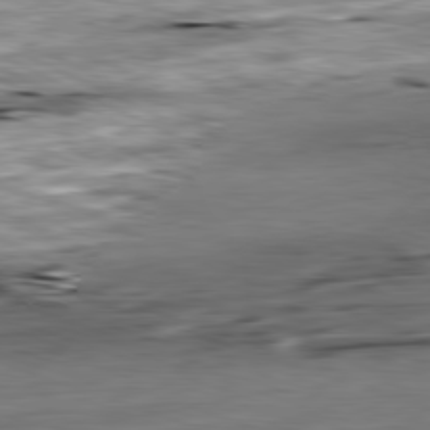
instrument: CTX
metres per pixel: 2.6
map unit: Ap
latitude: -81.4644
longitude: -88.7436
